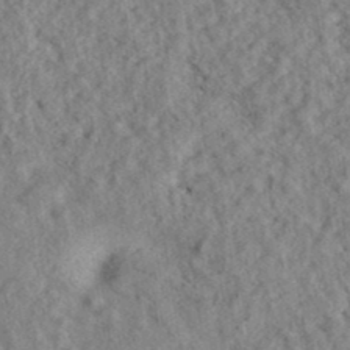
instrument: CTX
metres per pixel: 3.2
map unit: eAb
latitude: 38.4412
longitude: 112.5952
